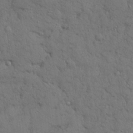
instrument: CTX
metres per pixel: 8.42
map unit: Nhu
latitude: 28.9136
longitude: -69.7072
